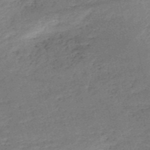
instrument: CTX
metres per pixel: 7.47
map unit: HNb
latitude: -51.4832
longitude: -40.8946
